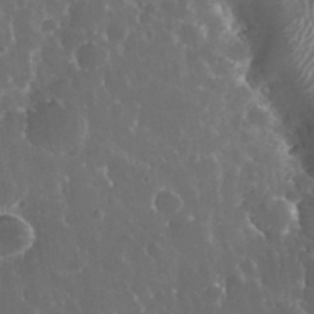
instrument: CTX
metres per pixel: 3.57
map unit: eHh
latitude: 33.5938
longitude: -59.9717
